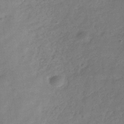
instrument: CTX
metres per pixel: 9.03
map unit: Hve
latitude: -32.7652
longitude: 92.4629
